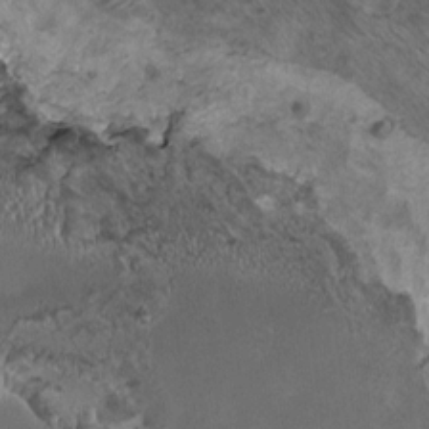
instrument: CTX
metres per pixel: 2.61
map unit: HNhu
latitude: 5.1214
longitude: 7.8233
